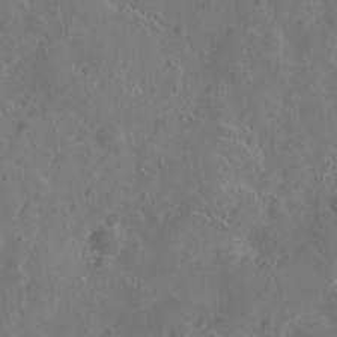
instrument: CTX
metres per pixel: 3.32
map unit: Nhu
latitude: -10.4251
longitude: -21.5560
